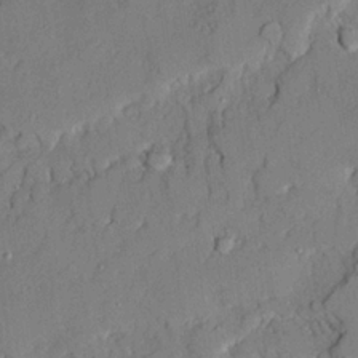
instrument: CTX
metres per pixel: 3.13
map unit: Ave
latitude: 21.9339
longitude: -129.8772
